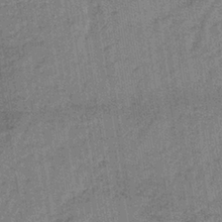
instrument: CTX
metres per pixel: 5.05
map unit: lHb
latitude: -35.9745
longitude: 64.5007
